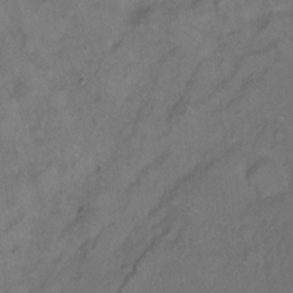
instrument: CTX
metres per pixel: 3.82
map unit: Hto
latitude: 6.9703
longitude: -61.5938
